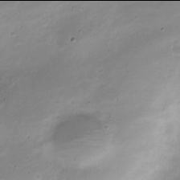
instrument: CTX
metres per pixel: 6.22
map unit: Nve
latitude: -22.0094
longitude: 105.4265
